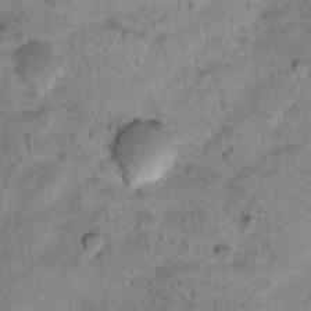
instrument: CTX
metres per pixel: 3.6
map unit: Hto
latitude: 11.4993
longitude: -36.8380
